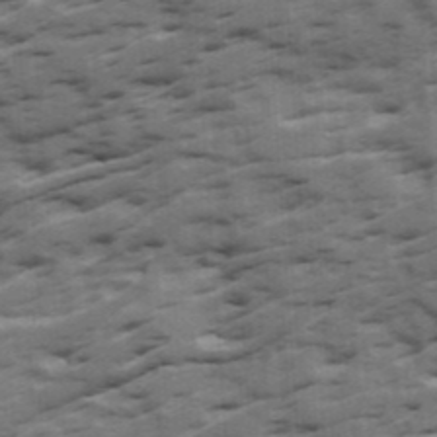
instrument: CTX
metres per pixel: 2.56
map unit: Ave
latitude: 18.5356
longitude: -129.8205
